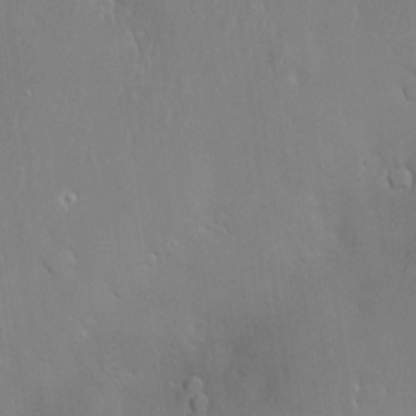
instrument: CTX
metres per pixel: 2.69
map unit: Hve
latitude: -11.0487
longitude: 174.1416
